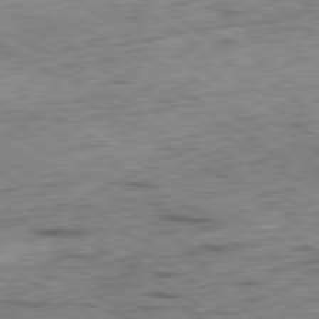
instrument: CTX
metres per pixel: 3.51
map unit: Ap
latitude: -80.6897
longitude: -72.0633
